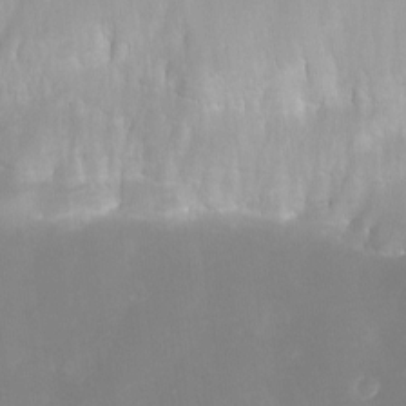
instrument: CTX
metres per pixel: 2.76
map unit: Nhu
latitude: -5.1242
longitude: -77.6316
